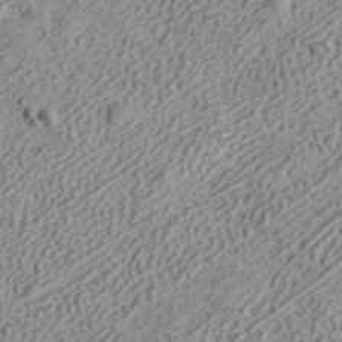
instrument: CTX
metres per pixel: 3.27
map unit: ANa
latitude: 41.4804
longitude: 30.4629
